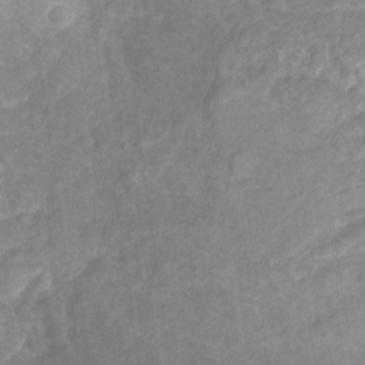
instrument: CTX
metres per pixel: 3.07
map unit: Nhu
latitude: -22.3873
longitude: -56.1577
